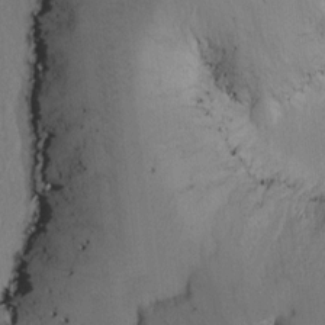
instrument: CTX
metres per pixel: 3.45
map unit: Htu
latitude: -0.6519
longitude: 173.6911
